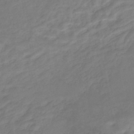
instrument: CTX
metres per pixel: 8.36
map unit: Nhe
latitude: -46.8219
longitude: 152.6329
